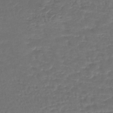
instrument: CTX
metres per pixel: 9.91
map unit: lHb
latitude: -43.9178
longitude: 66.2739
